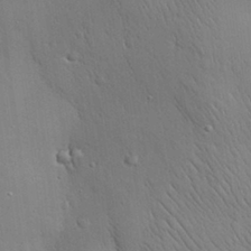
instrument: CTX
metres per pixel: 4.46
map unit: Nhu
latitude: 28.8758
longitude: -68.4979
